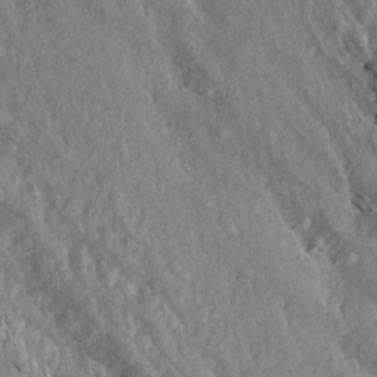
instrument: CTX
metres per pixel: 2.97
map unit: Aa
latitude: 15.5560
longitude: -145.2726
